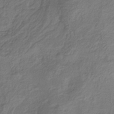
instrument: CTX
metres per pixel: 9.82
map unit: HNhu
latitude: -28.9920
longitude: 68.1038
